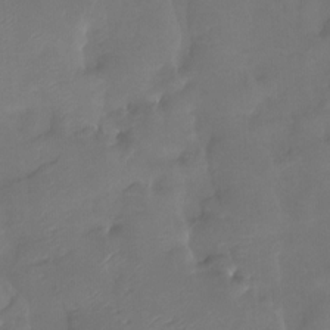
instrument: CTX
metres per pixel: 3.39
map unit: Htu
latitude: -14.1417
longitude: -46.5735
